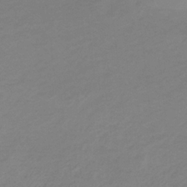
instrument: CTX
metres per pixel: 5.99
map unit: HNb
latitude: -33.0487
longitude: 61.1053
